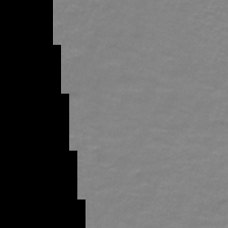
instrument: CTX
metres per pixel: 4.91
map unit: lHb
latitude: -41.6533
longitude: 56.0094
